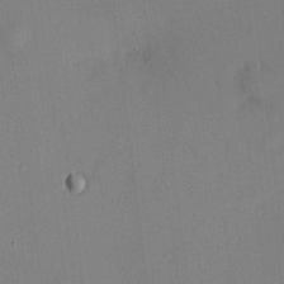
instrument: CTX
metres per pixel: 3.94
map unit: HNhu
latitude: 13.5749
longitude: 13.7856
